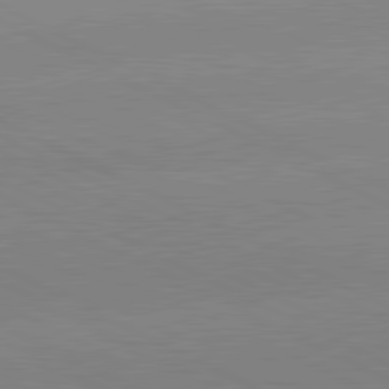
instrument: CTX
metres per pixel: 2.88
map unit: lApd
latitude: 81.2915
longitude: -150.9135
